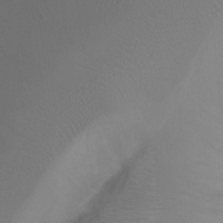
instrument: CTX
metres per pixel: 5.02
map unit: Ht
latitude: -8.2361
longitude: -27.4804
